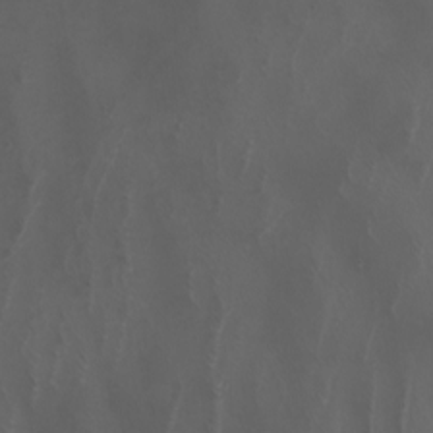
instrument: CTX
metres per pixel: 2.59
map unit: Nhu
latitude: -6.4440
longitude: -91.3860
